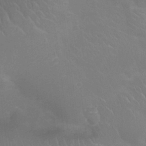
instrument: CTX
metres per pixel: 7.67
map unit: Ht
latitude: -3.5777
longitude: -18.1766
